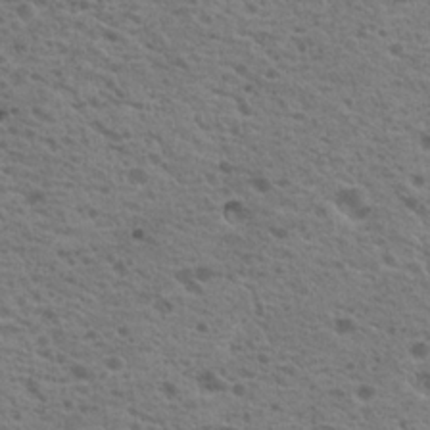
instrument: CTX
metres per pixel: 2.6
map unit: Nhu
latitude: 19.1214
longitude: -31.1215
